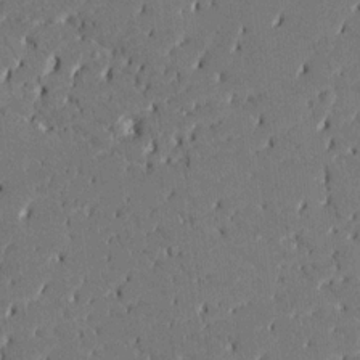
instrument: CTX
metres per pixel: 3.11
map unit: HNhu
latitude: 8.3845
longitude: -5.2726
